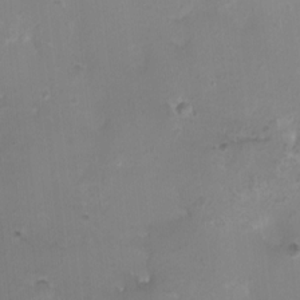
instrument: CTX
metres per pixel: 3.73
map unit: HNhu
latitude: 5.2726
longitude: 2.6707
